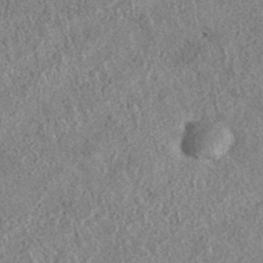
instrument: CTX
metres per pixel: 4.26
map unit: eAb
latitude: 36.9136
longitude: 112.5196
